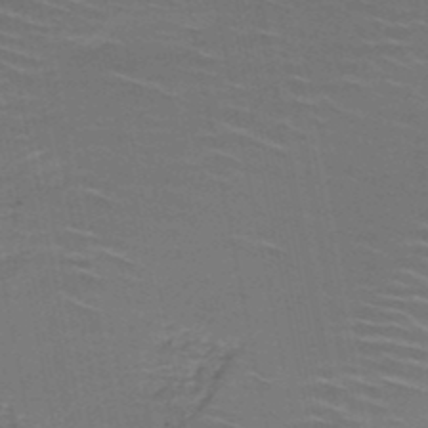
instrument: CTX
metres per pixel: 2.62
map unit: HNb
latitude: -50.4440
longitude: -48.1767
